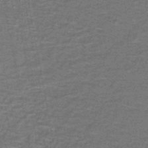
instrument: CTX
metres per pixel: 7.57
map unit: lHb
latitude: -43.7099
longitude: 54.7463
